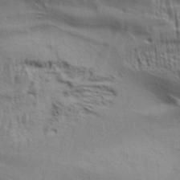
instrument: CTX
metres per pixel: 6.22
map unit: Aa
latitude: 33.0836
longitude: -136.1011
